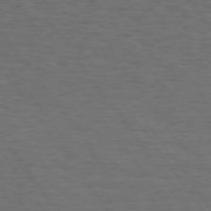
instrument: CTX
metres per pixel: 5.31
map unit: Hpe
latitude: 74.4979
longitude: -132.8758
